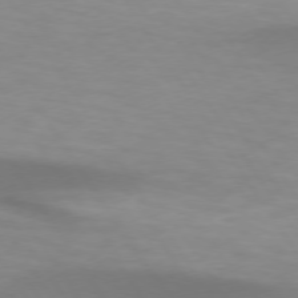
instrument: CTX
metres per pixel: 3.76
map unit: lApd
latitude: 74.4601
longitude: -50.5734
